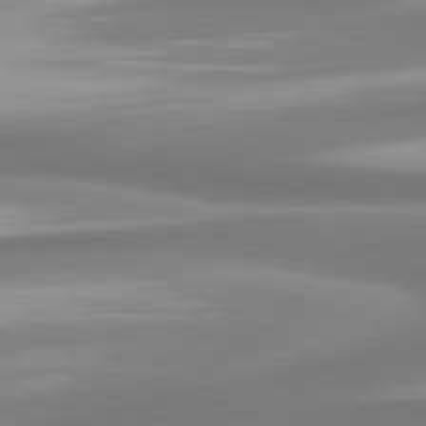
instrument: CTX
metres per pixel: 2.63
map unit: lApd
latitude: 80.2900
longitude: 178.5007
